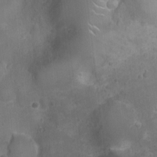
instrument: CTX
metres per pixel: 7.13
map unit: Ht
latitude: -4.0661
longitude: -15.4049
